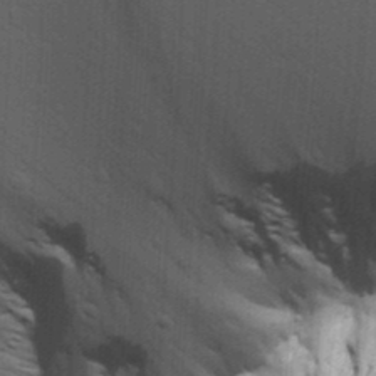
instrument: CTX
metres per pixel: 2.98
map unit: Aa
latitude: 27.8961
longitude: -139.7639
